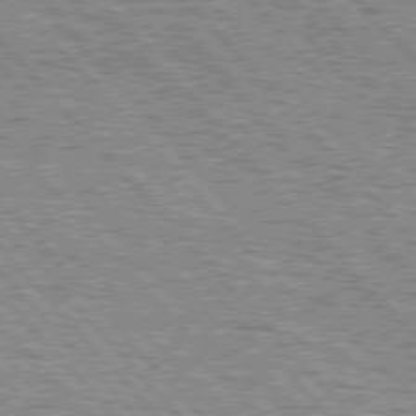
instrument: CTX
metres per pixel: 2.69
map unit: lApd
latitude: 77.1403
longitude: -71.4804
